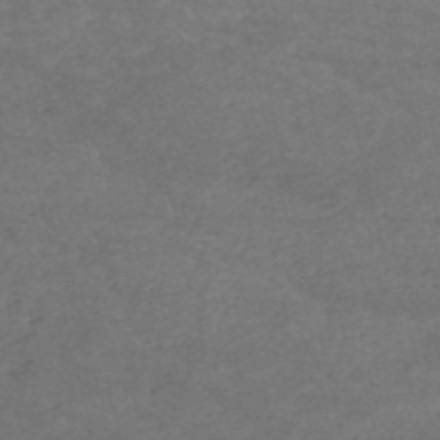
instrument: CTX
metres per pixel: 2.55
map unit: HNb
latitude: -55.1620
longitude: -44.9891
